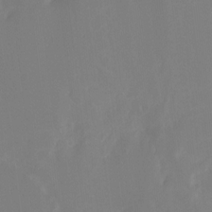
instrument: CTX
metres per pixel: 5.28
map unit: Hto
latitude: -9.0297
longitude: -46.4979
